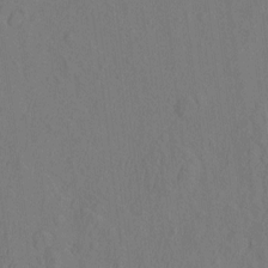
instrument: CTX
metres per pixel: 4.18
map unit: eHh
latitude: -3.0108
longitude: 18.7274
